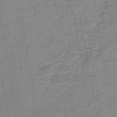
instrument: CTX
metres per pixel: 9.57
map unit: HNb
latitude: -47.1431
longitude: -36.2901
